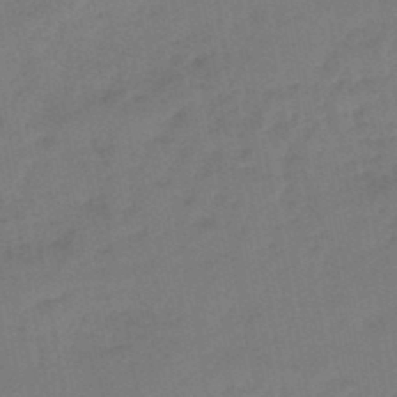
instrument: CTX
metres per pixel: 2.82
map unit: eHb
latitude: -46.8597
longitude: 80.6708
